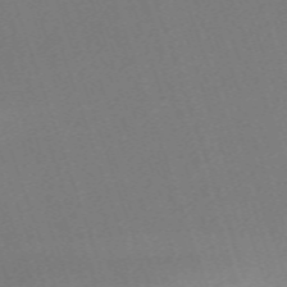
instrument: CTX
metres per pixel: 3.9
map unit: eHh
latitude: -63.4832
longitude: 50.7274
